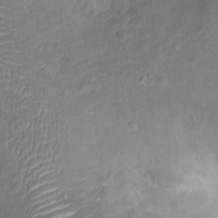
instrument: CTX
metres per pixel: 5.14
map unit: Ht
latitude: 14.5168
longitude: -41.0836
